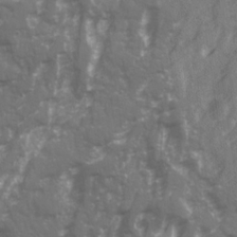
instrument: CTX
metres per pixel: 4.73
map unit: Ave
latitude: 21.0648
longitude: -132.5546
